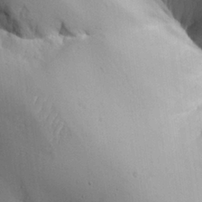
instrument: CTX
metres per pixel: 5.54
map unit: Aa
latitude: 27.3104
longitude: -129.2726
